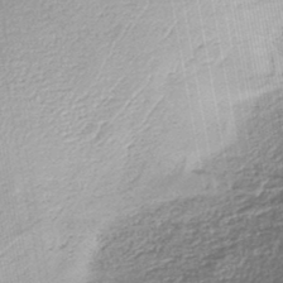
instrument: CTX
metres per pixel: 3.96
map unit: lHb
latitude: -45.4643
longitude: 61.1809
